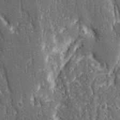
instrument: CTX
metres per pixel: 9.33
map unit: Ave
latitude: 22.6112
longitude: -134.6112
